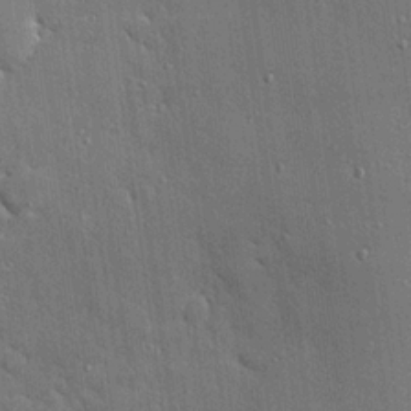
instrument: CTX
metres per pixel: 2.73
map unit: eHh
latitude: 23.8583
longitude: -89.4049
